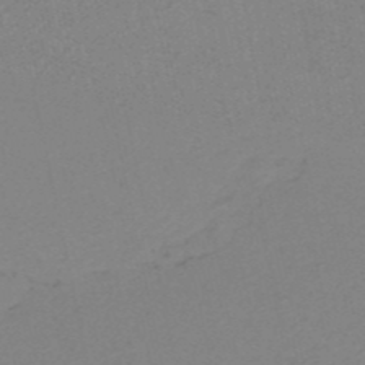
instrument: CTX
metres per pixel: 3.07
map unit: HNb
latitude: -52.0283
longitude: -52.1200
